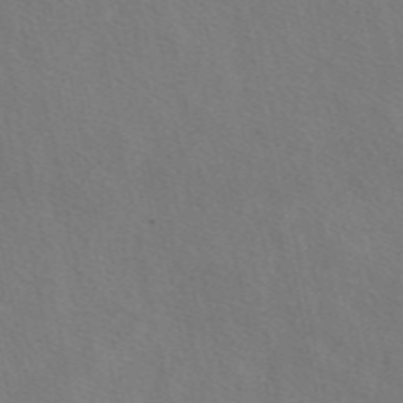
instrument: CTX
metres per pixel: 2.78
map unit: eAb
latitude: 50.1388
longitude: 119.6344
